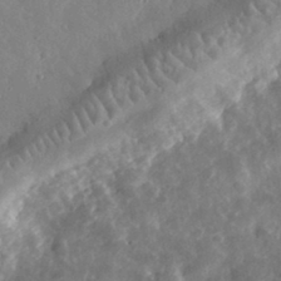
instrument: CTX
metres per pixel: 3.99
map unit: eHh
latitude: 32.2900
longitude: -78.6302
